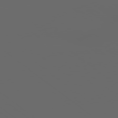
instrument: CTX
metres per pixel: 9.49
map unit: Hpe
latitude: 77.9339
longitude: -178.0255
